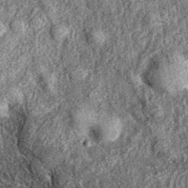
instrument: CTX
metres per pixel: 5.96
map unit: eAb
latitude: 38.2522
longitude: 109.1242
